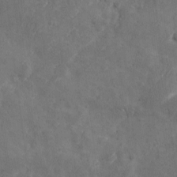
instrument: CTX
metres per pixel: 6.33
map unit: Ave
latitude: 10.5735
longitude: -105.8773
